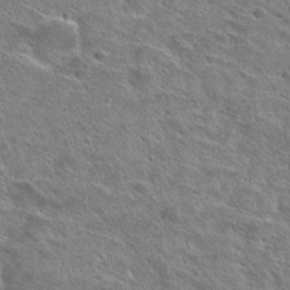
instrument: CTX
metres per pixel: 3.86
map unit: Hto
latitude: 28.1011
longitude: -43.3671
